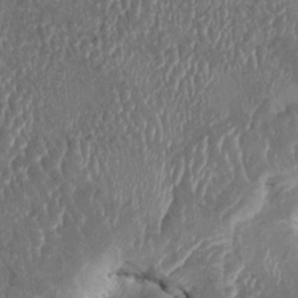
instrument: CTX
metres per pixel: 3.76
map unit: HNhu
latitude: 3.3292
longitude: -6.1956
